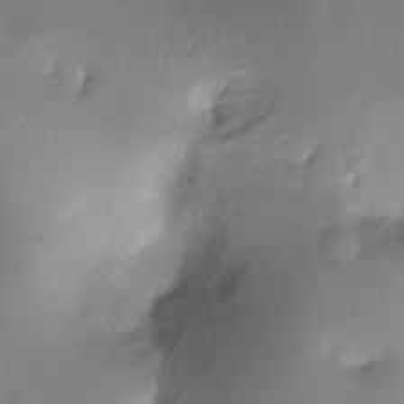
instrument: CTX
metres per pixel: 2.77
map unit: Ht
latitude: -17.2376
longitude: -44.2900
